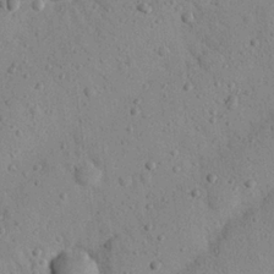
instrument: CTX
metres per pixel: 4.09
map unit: Nhu
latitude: 22.4034
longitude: -76.0444
